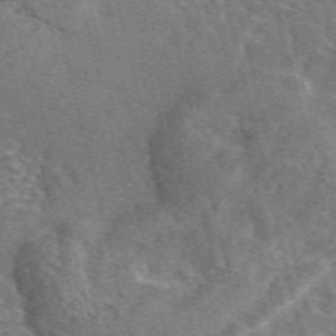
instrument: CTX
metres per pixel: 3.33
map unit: eAb
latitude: 44.6490
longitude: 111.5021
